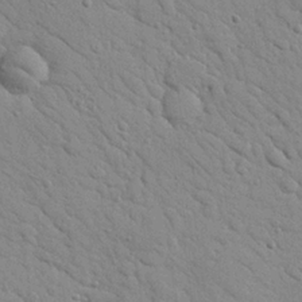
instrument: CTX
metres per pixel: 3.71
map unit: Nhu
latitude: 23.4426
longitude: -75.0081
